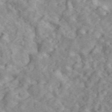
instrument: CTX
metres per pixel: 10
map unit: ANa
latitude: 45.9150
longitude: 26.2739
